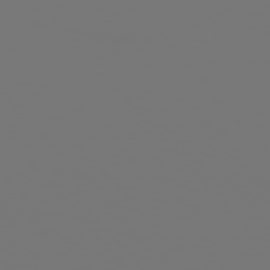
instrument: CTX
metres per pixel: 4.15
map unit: Hpe
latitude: 76.1011
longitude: -139.9906
